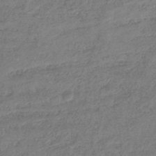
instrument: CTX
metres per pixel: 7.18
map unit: eHb
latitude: -39.0676
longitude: 81.5021
